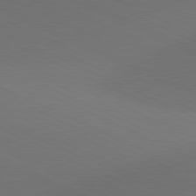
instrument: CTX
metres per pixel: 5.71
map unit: lApd
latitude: 81.3104
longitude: 137.2565
